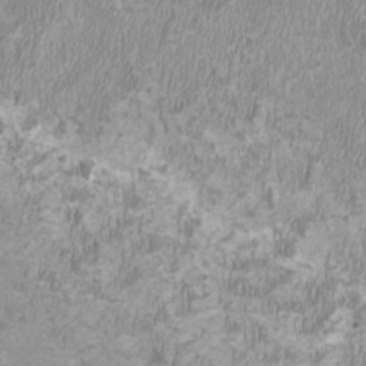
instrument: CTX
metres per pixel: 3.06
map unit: HNhu
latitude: 2.3089
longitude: -2.7813
